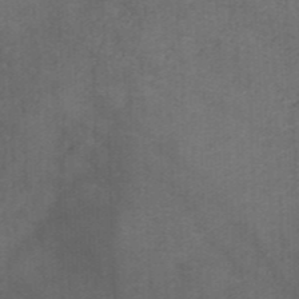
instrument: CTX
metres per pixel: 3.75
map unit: HNb
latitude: -45.8989
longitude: -45.8016
